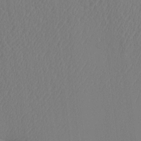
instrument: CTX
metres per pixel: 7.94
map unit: eHh
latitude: -3.3320
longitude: 18.1606
